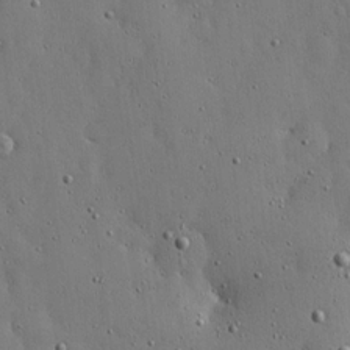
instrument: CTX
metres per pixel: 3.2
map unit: lHvf
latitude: 18.8947
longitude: -114.4223
